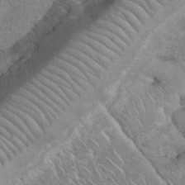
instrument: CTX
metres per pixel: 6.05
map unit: eHh
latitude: 35.9150
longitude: -64.5924
